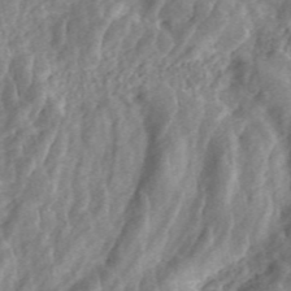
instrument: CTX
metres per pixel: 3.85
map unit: ANa
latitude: 46.1956
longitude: 29.3321
